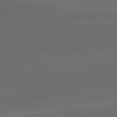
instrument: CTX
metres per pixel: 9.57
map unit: lApd
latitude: 83.1403
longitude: -132.4979
